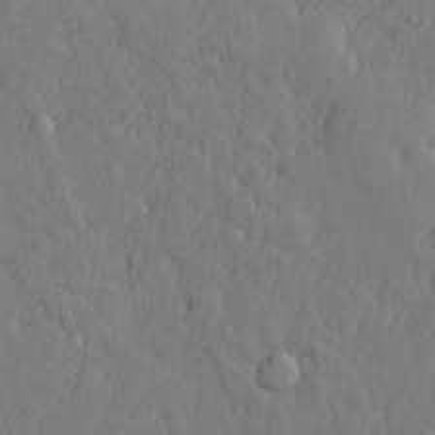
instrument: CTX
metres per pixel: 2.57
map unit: lHvf
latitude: 22.9136
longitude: 142.4440
